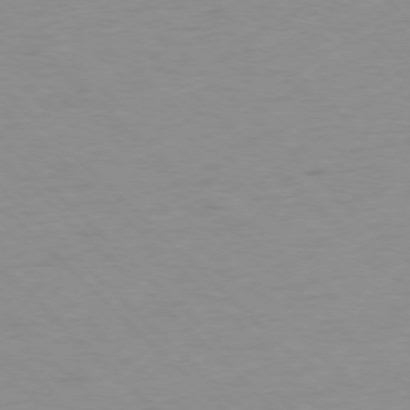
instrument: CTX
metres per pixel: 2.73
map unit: Ap
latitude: -77.2943
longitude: -85.1025
